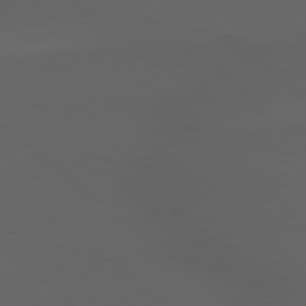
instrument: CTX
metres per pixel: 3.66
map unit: lApd
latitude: 79.1970
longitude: -165.9528
